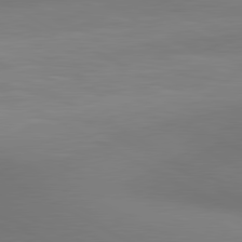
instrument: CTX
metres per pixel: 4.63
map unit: lApd
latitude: 80.6490
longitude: 133.0676
